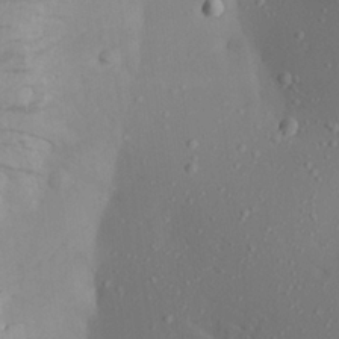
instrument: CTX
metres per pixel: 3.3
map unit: Aa
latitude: 22.1200
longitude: -145.6505
